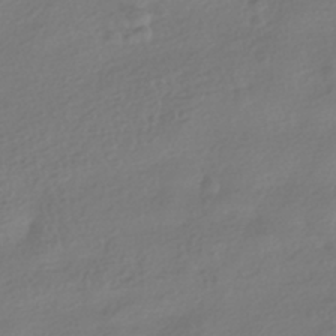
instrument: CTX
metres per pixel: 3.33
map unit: HNhu
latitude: -40.8597
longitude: 97.8234
